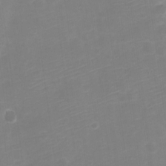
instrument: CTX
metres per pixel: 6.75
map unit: Nve
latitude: -21.3698
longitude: 106.8597
